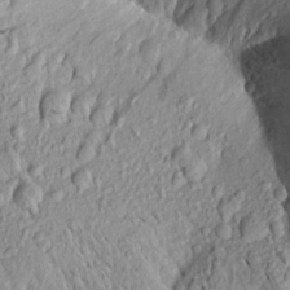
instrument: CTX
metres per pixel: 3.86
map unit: Aa
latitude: 19.1025
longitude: -148.7624
